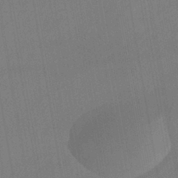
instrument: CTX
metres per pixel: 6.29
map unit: lHb
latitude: -39.9745
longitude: 73.1998
